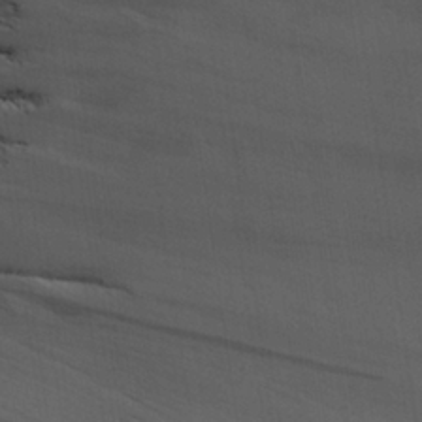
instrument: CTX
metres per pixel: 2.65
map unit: Aa
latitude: 26.8758
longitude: -132.0255
